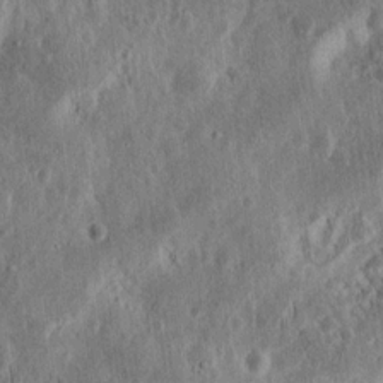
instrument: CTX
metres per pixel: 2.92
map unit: Nhu
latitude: 14.1767
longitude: -74.0444
